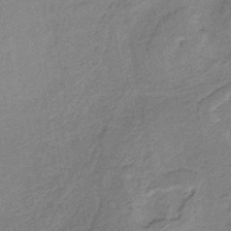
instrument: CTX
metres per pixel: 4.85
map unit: HNb
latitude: -34.1039
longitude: 57.4832
